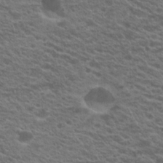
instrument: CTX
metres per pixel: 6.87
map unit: Hto
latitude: 21.1970
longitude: -38.8758
